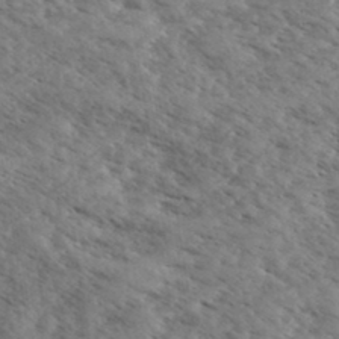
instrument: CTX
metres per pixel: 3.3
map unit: eHh
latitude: 34.9891
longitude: -140.5356
